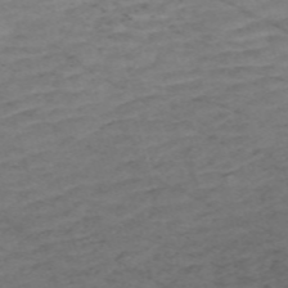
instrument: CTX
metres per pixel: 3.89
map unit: Nve
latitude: -59.3320
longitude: 61.2376
